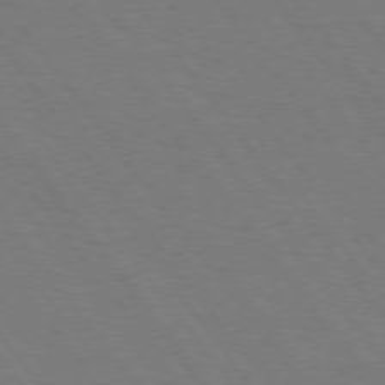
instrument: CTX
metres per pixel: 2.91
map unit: Hpe
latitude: 74.7057
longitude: -137.8773
